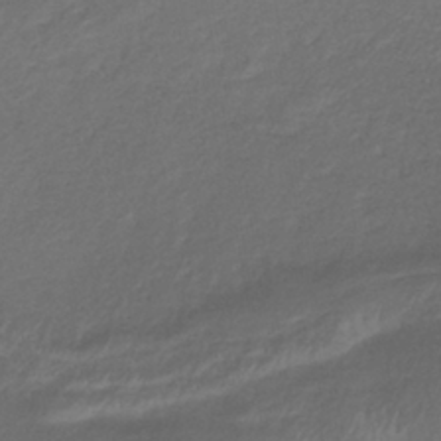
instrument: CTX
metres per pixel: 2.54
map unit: lHb
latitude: -39.2187
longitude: 75.1243
